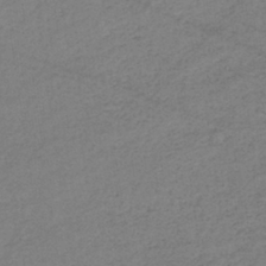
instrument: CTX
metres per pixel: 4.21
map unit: eHb
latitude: -37.0297
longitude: 75.4455
